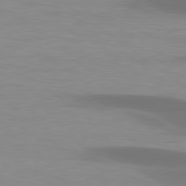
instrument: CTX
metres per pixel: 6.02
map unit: lApd
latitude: 79.2348
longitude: -47.6694
